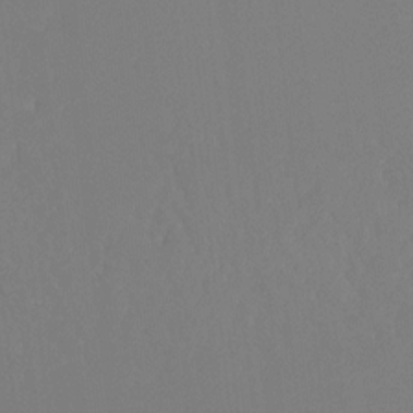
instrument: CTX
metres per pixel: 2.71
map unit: Hto
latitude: -8.3873
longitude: -48.7246
